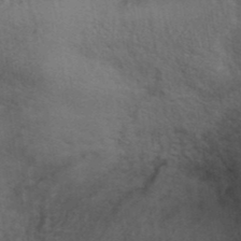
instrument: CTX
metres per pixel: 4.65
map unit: ANa
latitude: 39.3293
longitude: 29.6911
